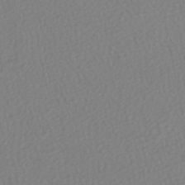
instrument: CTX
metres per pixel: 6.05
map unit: HNhu
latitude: -47.4454
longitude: 103.5966
